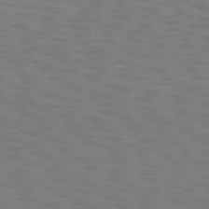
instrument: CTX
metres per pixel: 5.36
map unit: Hpe
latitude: 75.7828
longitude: -133.4049
